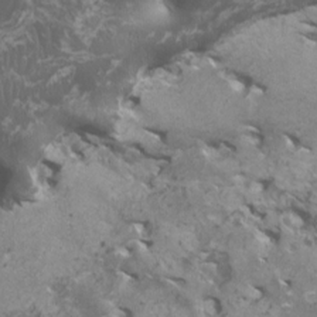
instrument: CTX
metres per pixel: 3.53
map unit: HNhu
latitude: 2.1011
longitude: 7.0675
